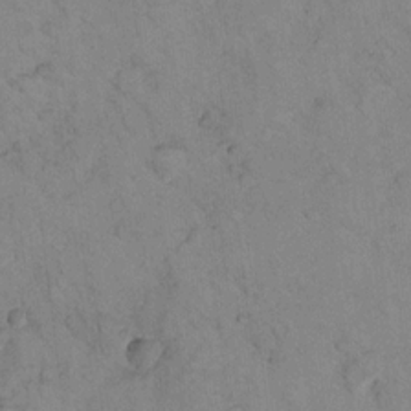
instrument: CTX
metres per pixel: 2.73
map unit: lHvf
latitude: 13.1025
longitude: 178.6329
